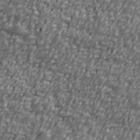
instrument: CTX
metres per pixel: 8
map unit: Ave
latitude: 40.7813
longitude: -112.8380
